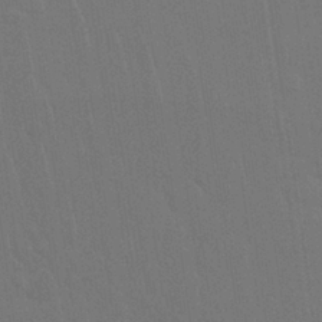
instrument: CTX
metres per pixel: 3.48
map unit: Nhu
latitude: 28.6679
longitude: -64.7057
